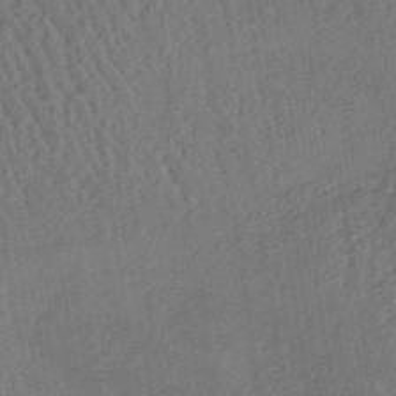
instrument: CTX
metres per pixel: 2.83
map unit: lHb
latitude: -39.8234
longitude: 62.6140
